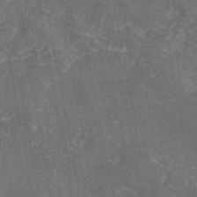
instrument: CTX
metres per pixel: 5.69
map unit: eAb
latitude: 45.8394
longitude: 108.7841
